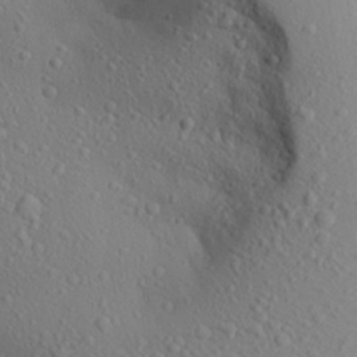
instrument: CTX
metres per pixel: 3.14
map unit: Aa
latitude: 24.4978
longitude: -147.2348
